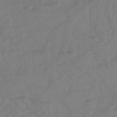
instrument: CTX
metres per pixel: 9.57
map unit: lHb
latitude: -43.8233
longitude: 80.7463
